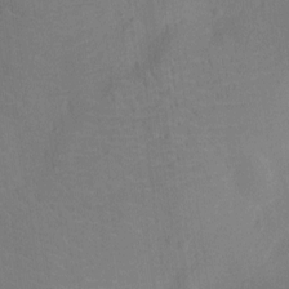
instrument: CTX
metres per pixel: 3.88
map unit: Ht
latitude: -10.1606
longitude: -23.6505
